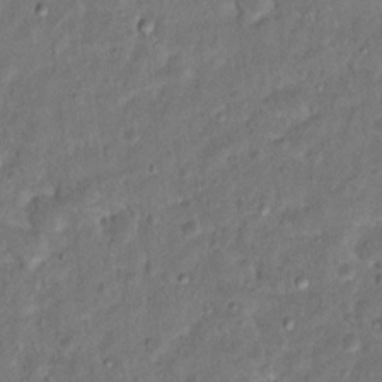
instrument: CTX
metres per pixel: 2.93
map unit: Hto
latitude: 12.4034
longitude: -36.9514
